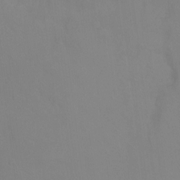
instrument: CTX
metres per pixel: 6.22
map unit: Ht
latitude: -8.6518
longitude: -34.7813
